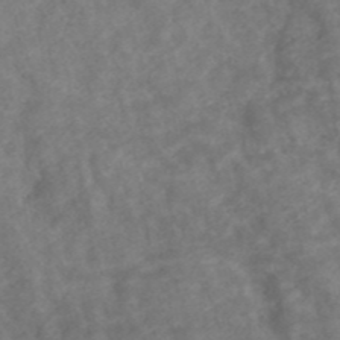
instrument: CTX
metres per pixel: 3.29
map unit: ANa
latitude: 43.1403
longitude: 27.0108
